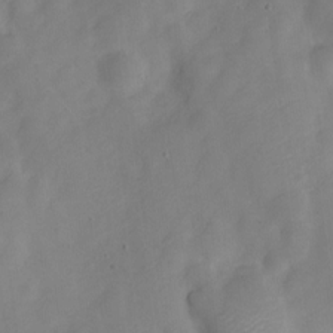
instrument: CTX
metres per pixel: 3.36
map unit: Nve
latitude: -22.6708
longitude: 106.5763
